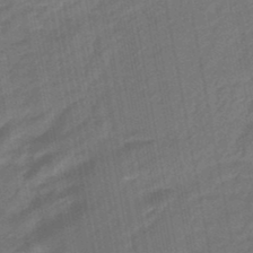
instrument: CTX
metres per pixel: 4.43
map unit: eHb
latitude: -47.2565
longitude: 85.8233
